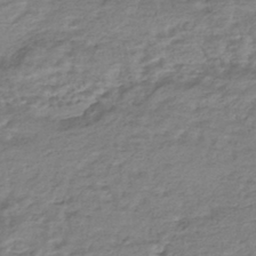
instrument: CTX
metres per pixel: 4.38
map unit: HNhu
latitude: -43.8611
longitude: 105.7855
